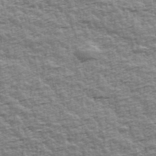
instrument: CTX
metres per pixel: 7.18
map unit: Ave
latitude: 42.6680
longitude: -112.3656
